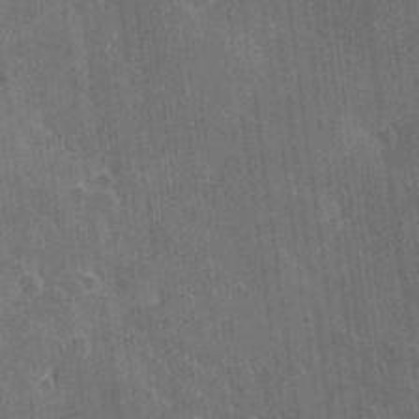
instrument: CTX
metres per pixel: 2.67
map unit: Hve
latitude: 27.9528
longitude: 144.2928
